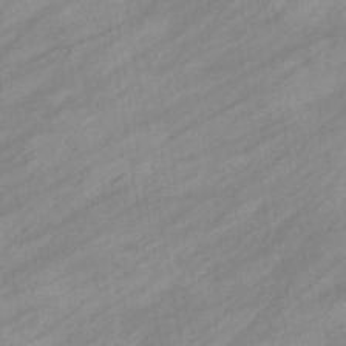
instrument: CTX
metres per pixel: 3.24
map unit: eHb
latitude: -39.1809
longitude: 81.9556
